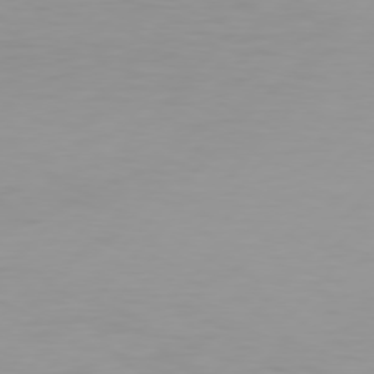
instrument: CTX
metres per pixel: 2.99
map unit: Hpe
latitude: 76.9136
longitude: -139.4615
